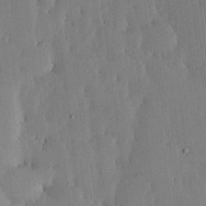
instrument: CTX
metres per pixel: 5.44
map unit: lHvf
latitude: 17.3860
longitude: -115.9717
